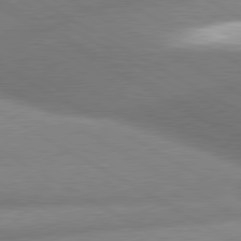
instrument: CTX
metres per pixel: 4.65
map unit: lApd
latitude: 80.3845
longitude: -163.3293
